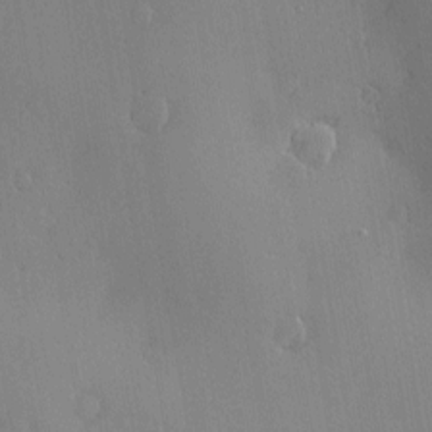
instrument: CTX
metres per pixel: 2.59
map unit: Nve
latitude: -7.9556
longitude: 173.7666
